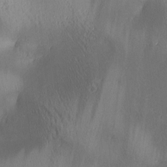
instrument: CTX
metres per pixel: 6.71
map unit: lAa
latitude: 4.2522
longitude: -117.3482
